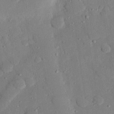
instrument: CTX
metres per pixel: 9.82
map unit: eHh
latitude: 27.3671
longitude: -79.1781
